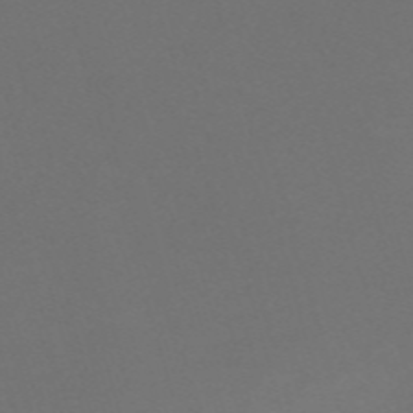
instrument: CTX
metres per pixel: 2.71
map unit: Nve
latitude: -59.7666
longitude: 60.8219
